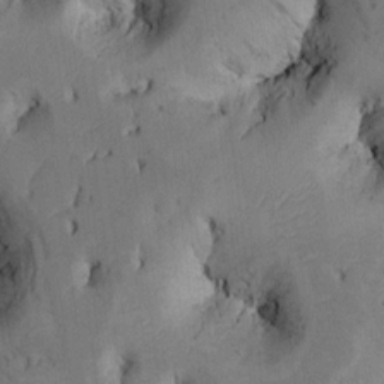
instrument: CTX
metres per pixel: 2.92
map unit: Htu
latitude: -0.5952
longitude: 172.6329
